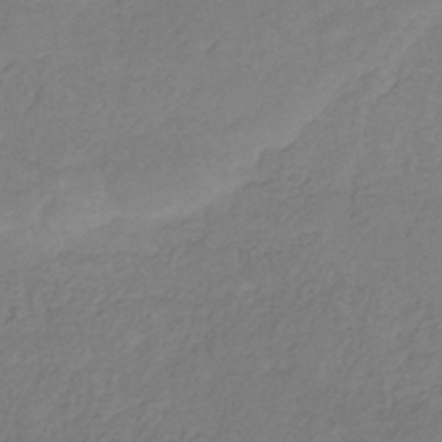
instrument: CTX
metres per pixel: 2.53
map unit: HNhu
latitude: -29.5399
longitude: 68.4062
